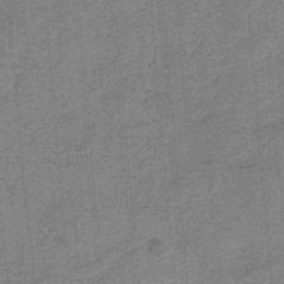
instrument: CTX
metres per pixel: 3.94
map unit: HNb
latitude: -34.9164
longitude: 57.3509
